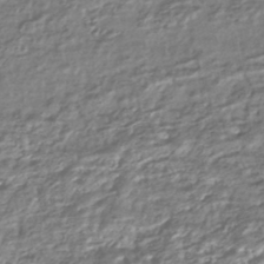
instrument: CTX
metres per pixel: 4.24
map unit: HNhu
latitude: -44.6141
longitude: 97.5588
